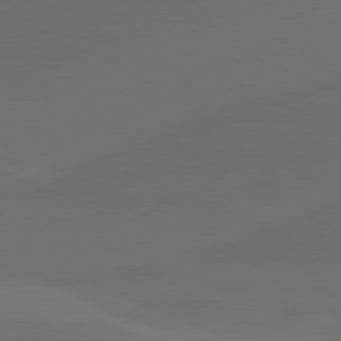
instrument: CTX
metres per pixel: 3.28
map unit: lApd
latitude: 80.8002
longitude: -83.4237
